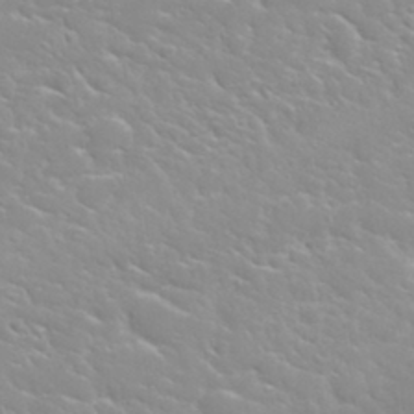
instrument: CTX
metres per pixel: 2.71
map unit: Nhu
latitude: 31.2537
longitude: -50.7435
